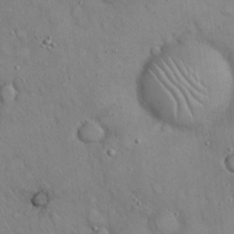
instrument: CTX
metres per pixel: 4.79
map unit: eHh
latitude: 19.8394
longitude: -60.4979
